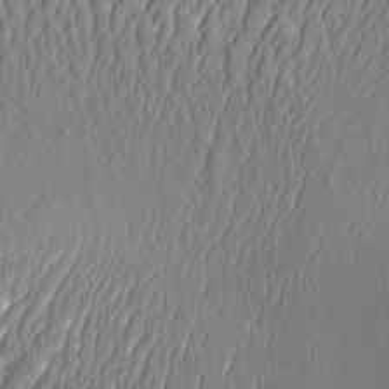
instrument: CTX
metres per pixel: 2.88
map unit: Aa
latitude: 9.0459
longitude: -130.8947
